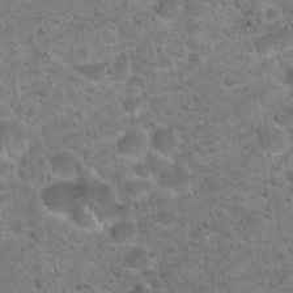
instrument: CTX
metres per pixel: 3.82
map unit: Hto
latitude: 21.8584
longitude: -49.8205
